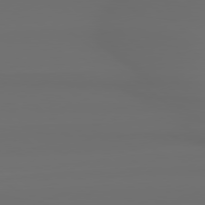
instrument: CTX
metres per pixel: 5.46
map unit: Hpe
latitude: 78.6491
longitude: -133.8205
